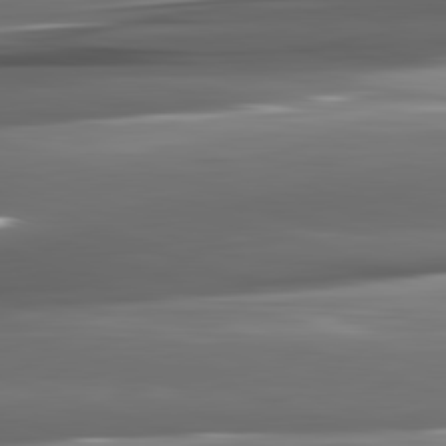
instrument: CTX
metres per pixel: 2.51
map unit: lApd
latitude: 82.2900
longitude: -140.3089
